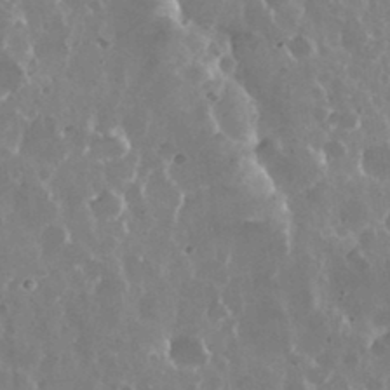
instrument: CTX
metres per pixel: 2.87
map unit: eHh
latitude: 34.1388
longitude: -58.2145
